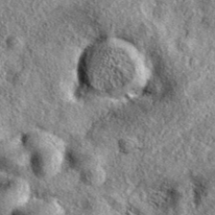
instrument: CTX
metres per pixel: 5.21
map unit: eAb
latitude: 38.0255
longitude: 109.5210
